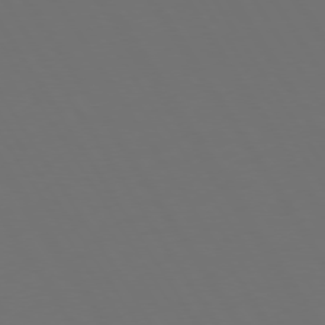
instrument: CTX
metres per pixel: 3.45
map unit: Hpe
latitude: 73.5183
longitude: -128.3278
